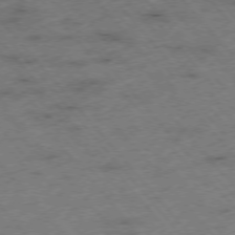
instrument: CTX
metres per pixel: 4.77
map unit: Hpe
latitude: -76.2928
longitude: -9.9528
